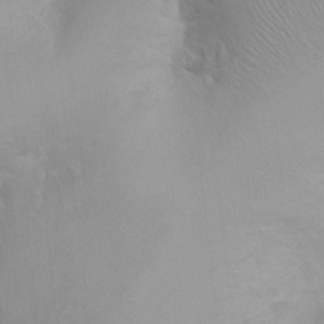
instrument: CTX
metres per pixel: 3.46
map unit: Ht
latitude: -0.2929
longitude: -16.2523
